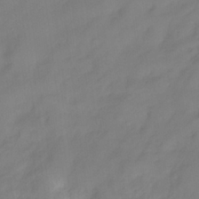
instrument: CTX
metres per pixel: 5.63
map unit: HNhu
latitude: -27.7477
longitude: 75.2376
